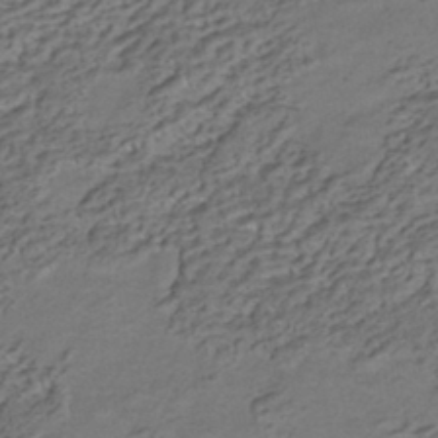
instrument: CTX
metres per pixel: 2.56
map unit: HNhu
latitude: -41.8422
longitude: 107.4266
